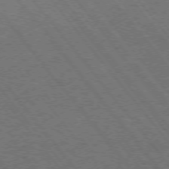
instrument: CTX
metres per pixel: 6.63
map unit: Ap
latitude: -75.8045
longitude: -62.5924
